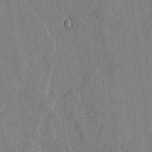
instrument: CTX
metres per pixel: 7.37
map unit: lHvf
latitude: 17.5371
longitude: -112.8758
